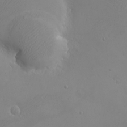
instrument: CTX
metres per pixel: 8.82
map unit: eHh
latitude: -2.9919
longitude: -74.8380
